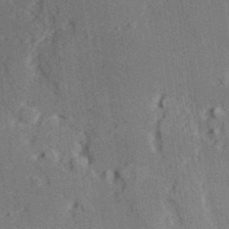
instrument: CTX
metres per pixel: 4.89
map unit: lAvf
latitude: 28.2711
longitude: -109.8583
